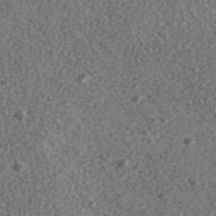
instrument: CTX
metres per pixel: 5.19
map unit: ANa
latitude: 40.2333
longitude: -90.3656
